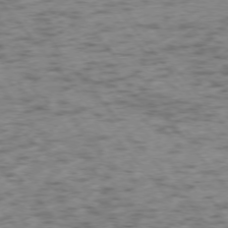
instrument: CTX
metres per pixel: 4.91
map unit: Ap
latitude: -76.0094
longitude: -78.9514
